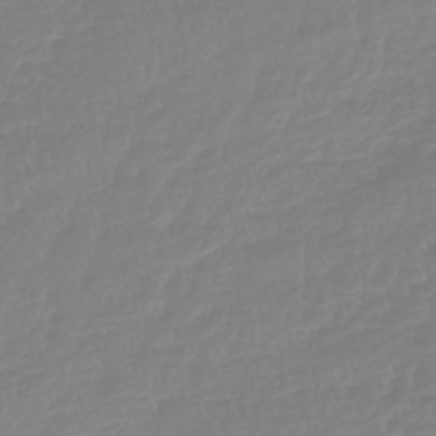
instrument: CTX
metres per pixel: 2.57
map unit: lHb
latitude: -44.3306
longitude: 78.1983
